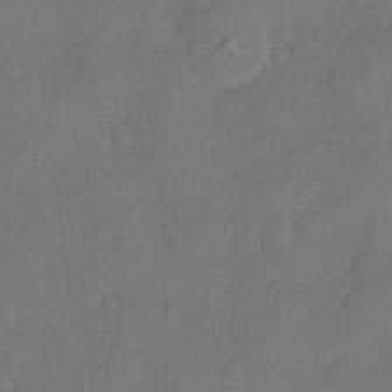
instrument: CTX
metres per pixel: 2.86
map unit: eHh
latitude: 5.0269
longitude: -74.9325
